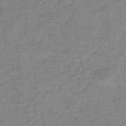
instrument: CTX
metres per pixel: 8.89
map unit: eHb
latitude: -40.6518
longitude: 82.4440
